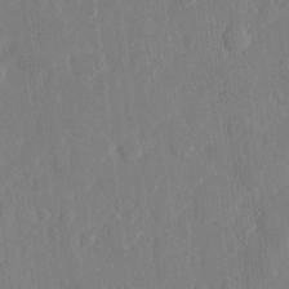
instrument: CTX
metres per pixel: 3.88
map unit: eHh
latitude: 5.9906
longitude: -72.8002
